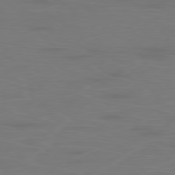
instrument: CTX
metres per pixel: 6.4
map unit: Ap
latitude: -78.6329
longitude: -70.0444
